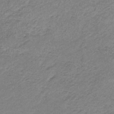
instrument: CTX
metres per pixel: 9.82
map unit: HNb
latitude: -33.8045
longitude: 61.5588
